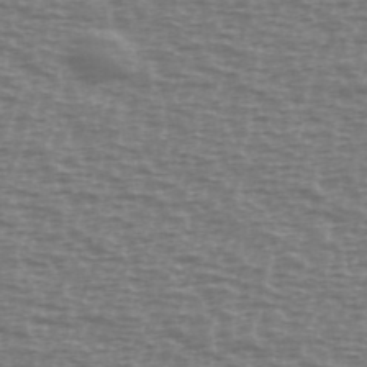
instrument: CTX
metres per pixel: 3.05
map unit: Ave
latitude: 38.4601
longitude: -113.1970
